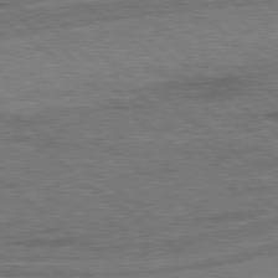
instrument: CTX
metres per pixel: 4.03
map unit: Hpe
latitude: 78.8002
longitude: 179.2565
